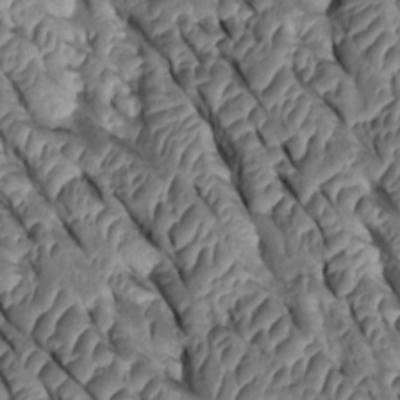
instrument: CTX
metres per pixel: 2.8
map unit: Htu
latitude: 0.2522
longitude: 148.2551
